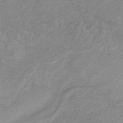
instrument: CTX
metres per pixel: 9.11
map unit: HNb
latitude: -34.5196
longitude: 58.8030
